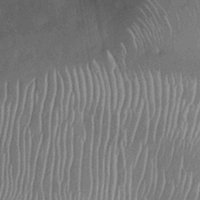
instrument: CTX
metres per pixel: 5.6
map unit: Nhu
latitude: -27.7666
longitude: -64.5357
